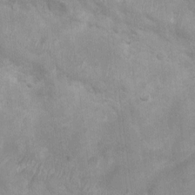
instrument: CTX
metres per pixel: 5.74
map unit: Ht
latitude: 3.5938
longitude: -27.1403
